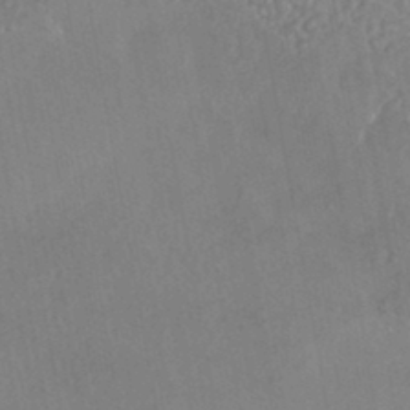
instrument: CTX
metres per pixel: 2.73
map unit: HNhu
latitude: -44.5574
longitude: 92.1228
